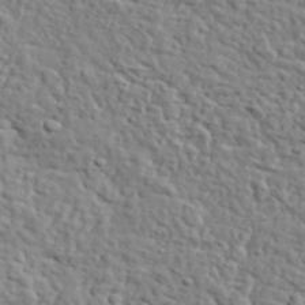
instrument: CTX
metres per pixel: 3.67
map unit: lHvf
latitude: 35.4048
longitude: -86.0444
